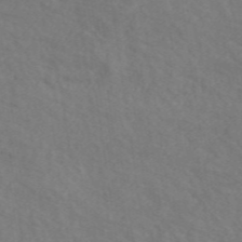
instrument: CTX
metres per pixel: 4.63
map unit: ANa
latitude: 48.7057
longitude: -74.2334
